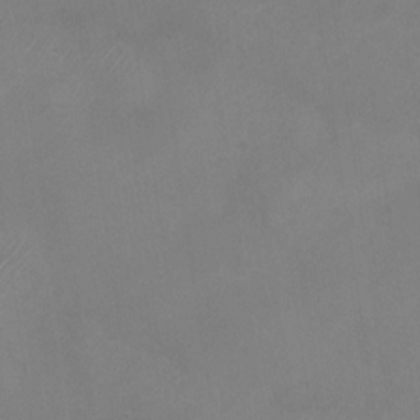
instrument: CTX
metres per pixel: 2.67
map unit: Nhu
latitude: -28.3873
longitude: -63.3104
